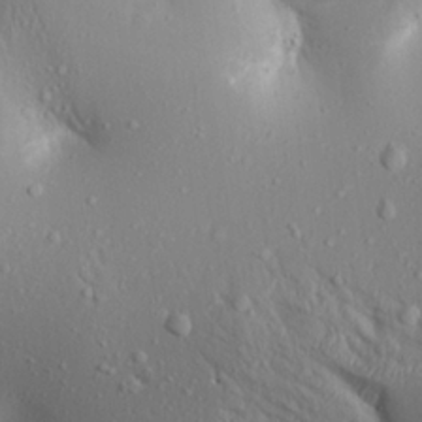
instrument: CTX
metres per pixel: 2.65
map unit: Aa
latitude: 19.4237
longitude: -148.4412
